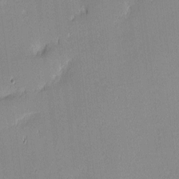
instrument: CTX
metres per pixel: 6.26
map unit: eHh
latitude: -2.3306
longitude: -84.3467
